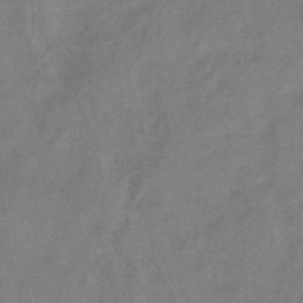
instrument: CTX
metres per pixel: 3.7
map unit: HNhu
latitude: -43.2564
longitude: 91.5022
